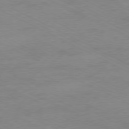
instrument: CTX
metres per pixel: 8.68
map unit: Ap
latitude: -78.1039
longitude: -73.8395
